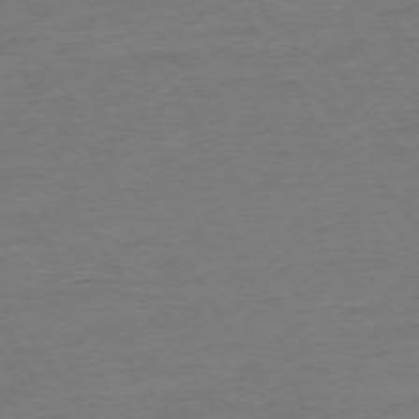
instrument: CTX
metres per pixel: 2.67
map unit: Ap
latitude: -73.9745
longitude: -85.7072
